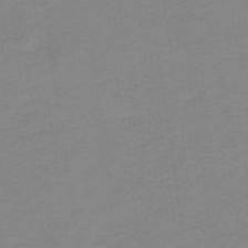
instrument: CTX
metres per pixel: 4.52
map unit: eHb
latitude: -33.8612
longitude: 68.4629
